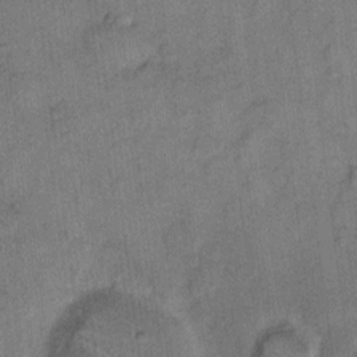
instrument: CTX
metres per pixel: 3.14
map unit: eHh
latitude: 10.3467
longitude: -63.8584
